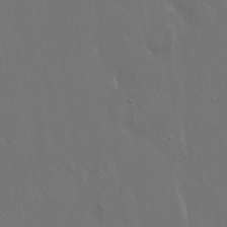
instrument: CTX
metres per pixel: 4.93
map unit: Hto
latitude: 18.1766
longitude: -56.6112
